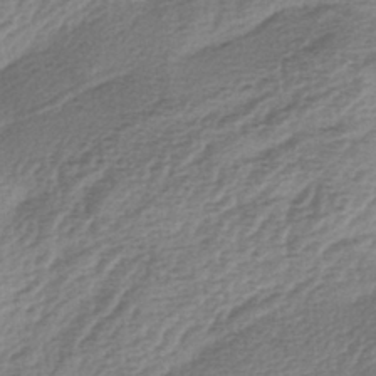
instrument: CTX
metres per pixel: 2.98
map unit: lAa
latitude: -3.5588
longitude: -128.3845
